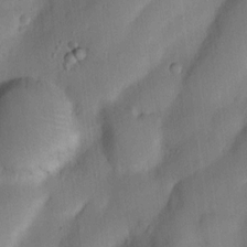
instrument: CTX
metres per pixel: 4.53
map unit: Nhu
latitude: 5.5371
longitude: -24.2900
